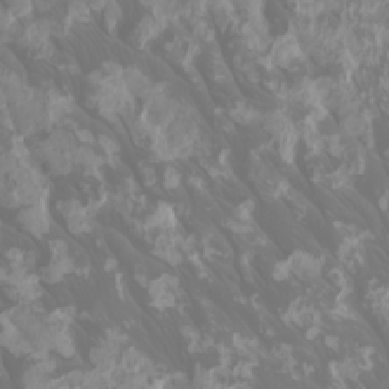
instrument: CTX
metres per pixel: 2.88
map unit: Htu
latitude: -4.8408
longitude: -90.0822
